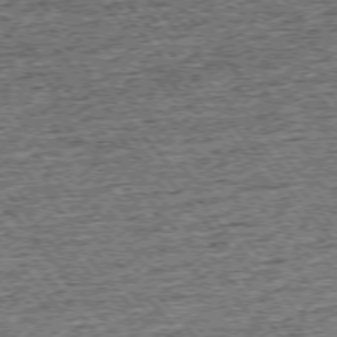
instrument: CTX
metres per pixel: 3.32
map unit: Ap
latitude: -75.6911
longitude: -91.5371
